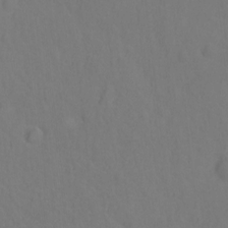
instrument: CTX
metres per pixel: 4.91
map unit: Hto
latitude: -0.5196
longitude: -33.8016
